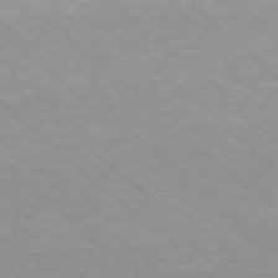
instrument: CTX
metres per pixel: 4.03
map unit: Hpe
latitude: 78.2712
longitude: -170.4790
